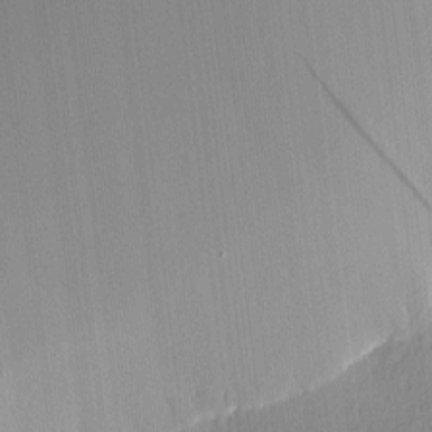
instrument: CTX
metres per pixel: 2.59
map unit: Nhu
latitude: 0.1955
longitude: -78.8758
